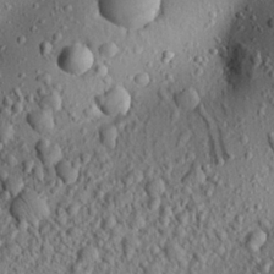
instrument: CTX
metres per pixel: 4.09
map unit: Aa
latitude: 21.9339
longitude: -143.0459
